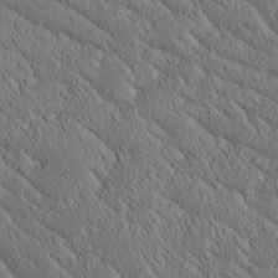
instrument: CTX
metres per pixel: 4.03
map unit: Htu
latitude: -1.0487
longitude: 175.5399
